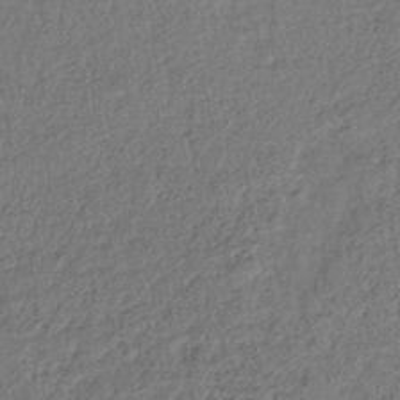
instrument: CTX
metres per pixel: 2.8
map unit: lHb
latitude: -40.8786
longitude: 69.1809
